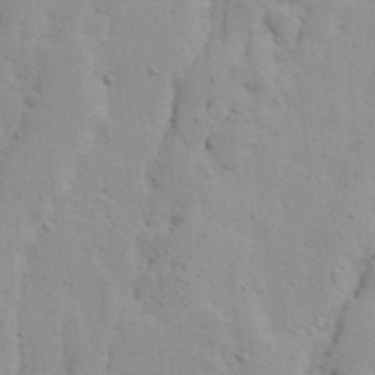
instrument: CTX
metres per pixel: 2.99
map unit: Ave
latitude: 13.5938
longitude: -132.9325
